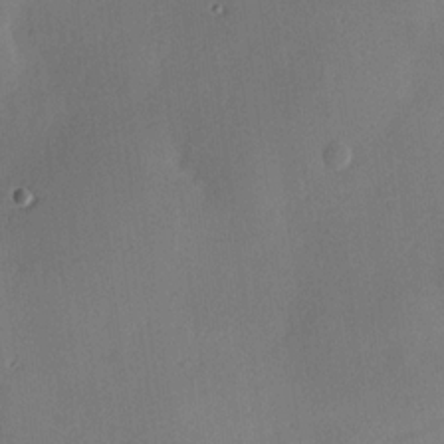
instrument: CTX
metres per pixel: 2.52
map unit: Hve
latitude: 18.7246
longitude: 150.5196
